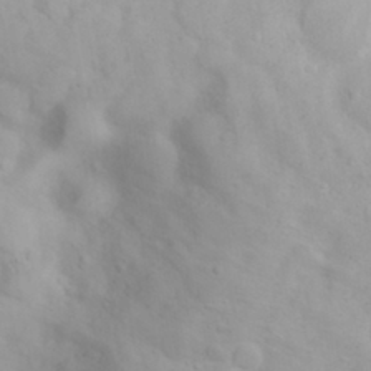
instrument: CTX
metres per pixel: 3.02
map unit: eHh
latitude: 31.9528
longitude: -60.1955
